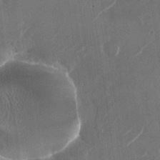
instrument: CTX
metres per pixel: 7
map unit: Nhu
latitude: -28.7085
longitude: -71.4993
